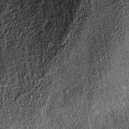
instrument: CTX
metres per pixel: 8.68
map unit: lHb
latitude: -36.2928
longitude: 67.2565
